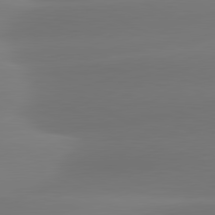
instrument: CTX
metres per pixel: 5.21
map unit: lApd
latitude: 81.3482
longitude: -161.5938
